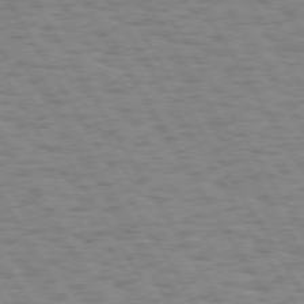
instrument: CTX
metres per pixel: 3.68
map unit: Hpe
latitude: 73.9717
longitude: -135.7260
